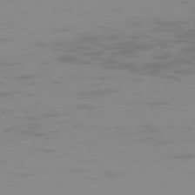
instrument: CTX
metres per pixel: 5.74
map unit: Hpe
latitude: -74.3118
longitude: 5.8611
